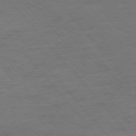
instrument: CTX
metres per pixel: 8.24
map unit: Hpe
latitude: -76.6518
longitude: -15.3860
